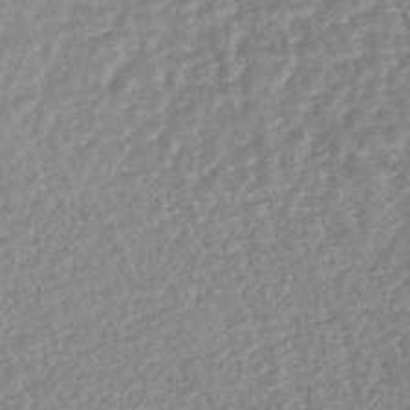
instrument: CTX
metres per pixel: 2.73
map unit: lHb
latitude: -43.2942
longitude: 79.7666
